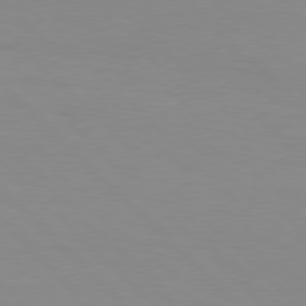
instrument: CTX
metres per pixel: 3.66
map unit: Hpe
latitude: 77.5938
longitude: -160.4601
